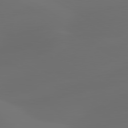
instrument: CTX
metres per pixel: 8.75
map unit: lApd
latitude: 80.5546
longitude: -85.4615
